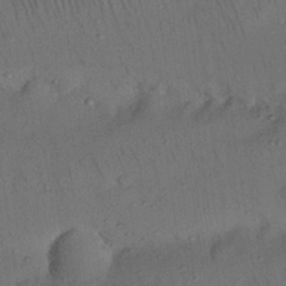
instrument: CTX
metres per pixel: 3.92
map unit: Nhu
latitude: 26.1767
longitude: -71.6694
